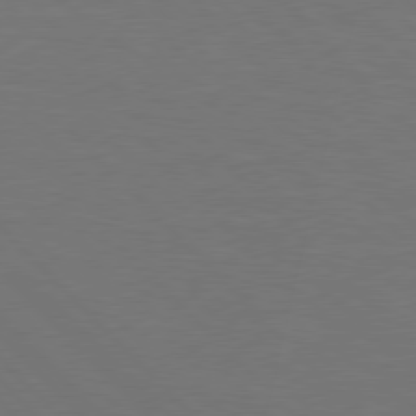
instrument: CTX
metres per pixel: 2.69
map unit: Hpe
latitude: 77.7260
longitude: -163.6505
